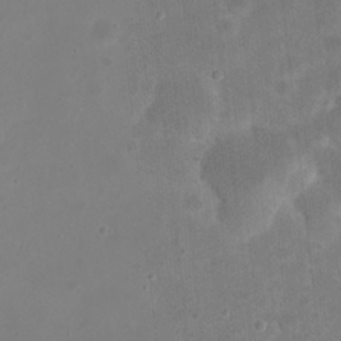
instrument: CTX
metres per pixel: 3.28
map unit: eHh
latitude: 21.5560
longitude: -63.3860
